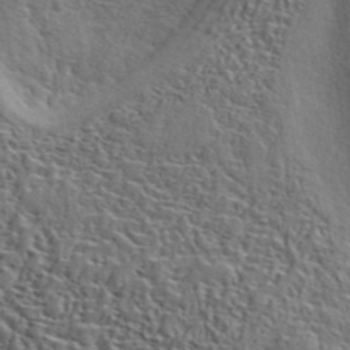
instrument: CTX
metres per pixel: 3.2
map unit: ANa
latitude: 42.2712
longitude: 51.3887
